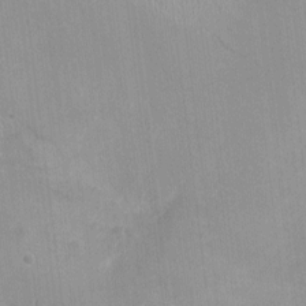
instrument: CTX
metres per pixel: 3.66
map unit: Ht
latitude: -2.6140
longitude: -17.0270
